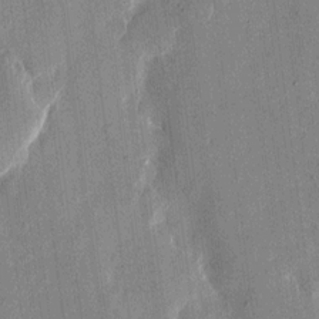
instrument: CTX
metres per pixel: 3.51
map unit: eHh
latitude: 12.3090
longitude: -68.4790
